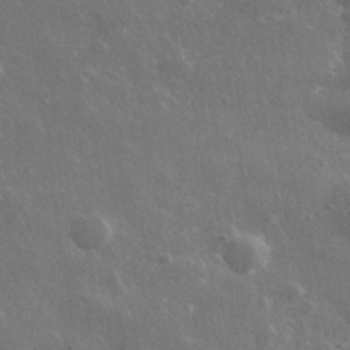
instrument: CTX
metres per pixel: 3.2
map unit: lHvf
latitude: 33.6316
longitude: -89.9528
